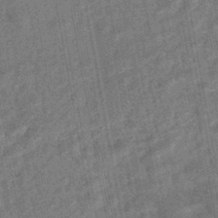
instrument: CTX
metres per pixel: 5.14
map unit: HNhu
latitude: -45.3132
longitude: 91.1243
